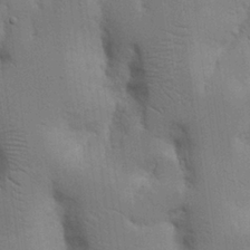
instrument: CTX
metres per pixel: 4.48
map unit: Nhu
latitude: 17.8961
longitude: -75.0458
